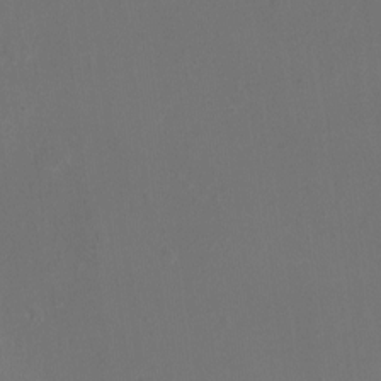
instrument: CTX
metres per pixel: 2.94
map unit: Ht
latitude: -17.9556
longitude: -43.8206
